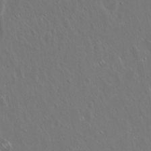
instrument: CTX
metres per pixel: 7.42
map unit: Hto
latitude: 17.9717
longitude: -57.2348
